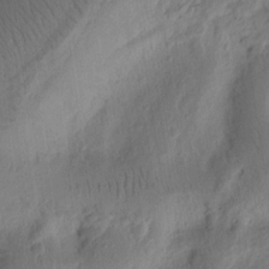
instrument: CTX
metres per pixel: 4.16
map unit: Ht
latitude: 11.1970
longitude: -75.2348
